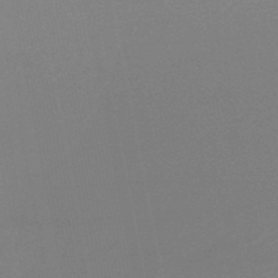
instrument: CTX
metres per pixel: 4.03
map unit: lHb
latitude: -49.5777
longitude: 71.1620
